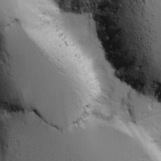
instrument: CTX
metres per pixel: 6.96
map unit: Ave
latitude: 2.6679
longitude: -110.8380
